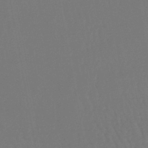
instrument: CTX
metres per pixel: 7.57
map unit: lHb
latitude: -45.8045
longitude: 77.6155
